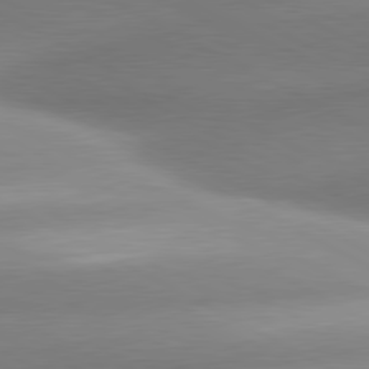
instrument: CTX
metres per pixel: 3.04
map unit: lApd
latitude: 80.4412
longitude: -158.7813
